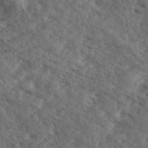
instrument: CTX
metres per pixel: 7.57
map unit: eHh
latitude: 35.6694
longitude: -140.2144
